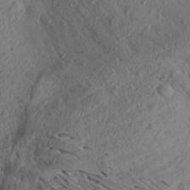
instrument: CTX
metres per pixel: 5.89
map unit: Aa
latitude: 27.7450
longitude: -142.1011
